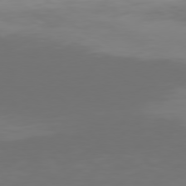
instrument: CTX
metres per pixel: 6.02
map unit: Hpe
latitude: 76.9513
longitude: -138.8569
